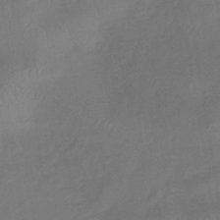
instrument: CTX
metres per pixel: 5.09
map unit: lHb
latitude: -35.0108
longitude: 67.6533
